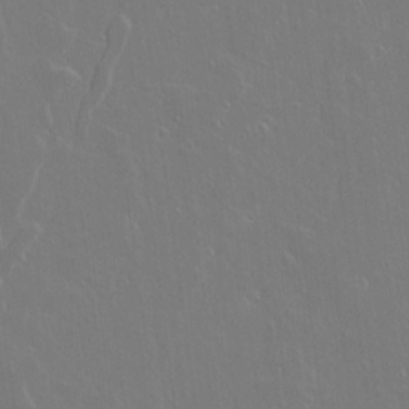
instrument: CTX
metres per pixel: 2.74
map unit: lAvf
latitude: 14.9514
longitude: -129.3293
